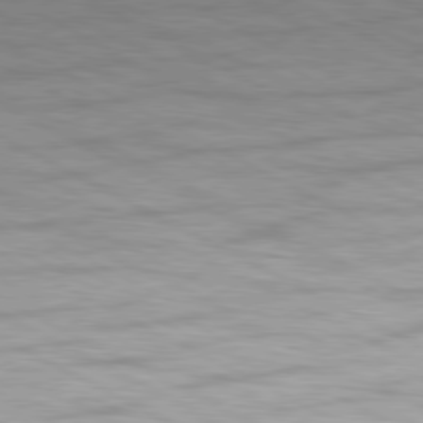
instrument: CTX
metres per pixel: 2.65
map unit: Hpe
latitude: -81.3699
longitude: 17.5022
